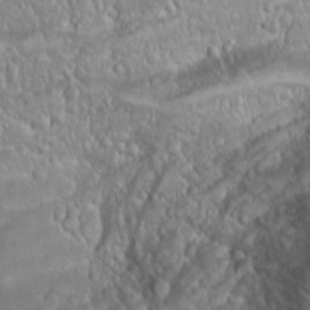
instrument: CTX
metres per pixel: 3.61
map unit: Nhu
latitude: -4.5951
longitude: -86.3656
